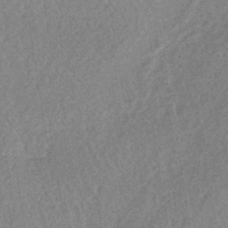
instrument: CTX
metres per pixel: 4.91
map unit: lHb
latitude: -40.4062
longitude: 68.6707
